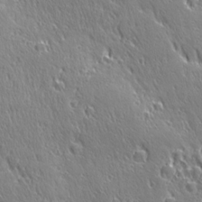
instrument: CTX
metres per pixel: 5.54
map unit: Ave
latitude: 21.4805
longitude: -136.0444
